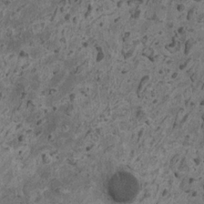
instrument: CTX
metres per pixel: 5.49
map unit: HNhu
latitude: 0.3467
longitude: 4.8975
